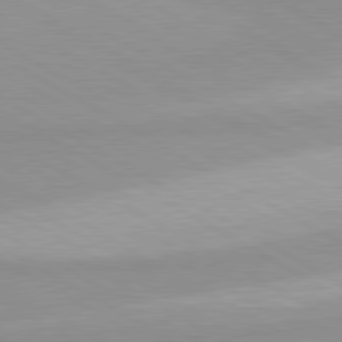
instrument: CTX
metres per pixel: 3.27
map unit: lApd
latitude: 80.4979
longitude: -179.3293
